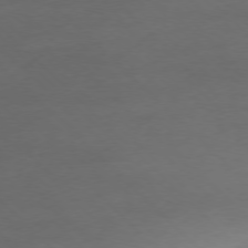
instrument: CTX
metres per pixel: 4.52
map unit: Ap
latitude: -77.4076
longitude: -70.8569
